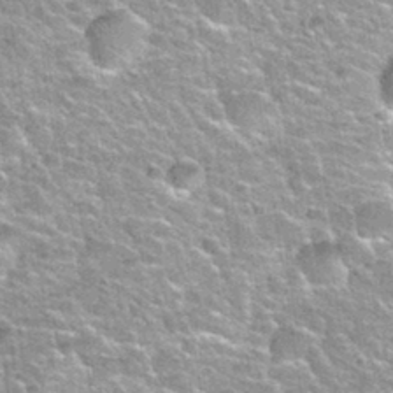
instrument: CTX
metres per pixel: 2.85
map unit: Nhu
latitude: 32.1199
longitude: -52.0255
